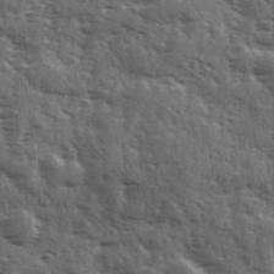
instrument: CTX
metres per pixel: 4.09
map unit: Ave
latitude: 11.6316
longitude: -102.8002
